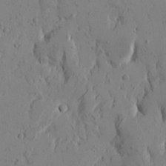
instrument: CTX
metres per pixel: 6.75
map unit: Htu
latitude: -0.8030
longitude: -177.2537
